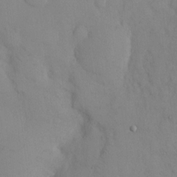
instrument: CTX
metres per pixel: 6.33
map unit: eHh
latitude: 12.5357
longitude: -61.7071
